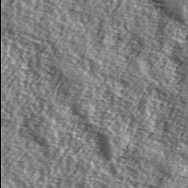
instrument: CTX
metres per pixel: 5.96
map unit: Hve
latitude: 31.8962
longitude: 150.0094
